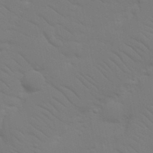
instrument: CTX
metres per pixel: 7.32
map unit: Nhu
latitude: 23.9528
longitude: -73.4049
